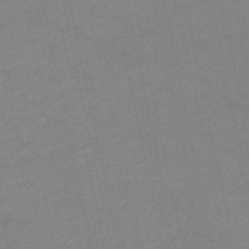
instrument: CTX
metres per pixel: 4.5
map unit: lHb
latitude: -46.4251
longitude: 61.4832
